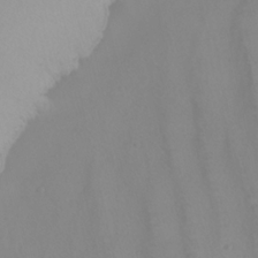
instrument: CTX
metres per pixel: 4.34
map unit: Nhu
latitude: -7.6344
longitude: -94.8002
